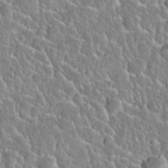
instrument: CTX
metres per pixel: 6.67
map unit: Nhu
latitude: 28.4412
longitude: -54.2711
